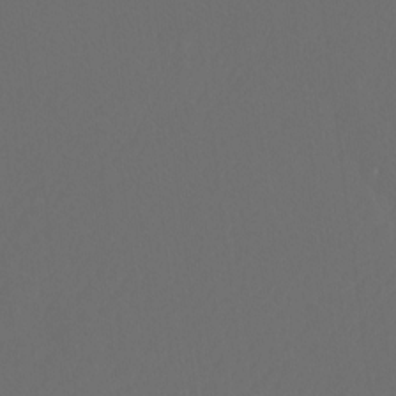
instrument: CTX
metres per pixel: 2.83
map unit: Htu
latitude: -11.8422
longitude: -71.0458
